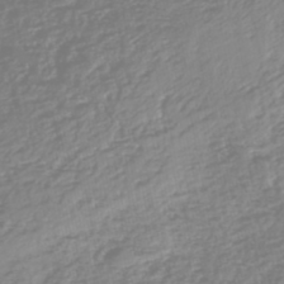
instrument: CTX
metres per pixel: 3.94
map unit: HNhu
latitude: -47.7477
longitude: 27.9178
